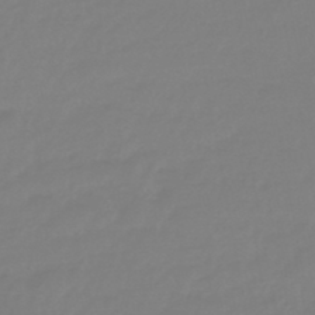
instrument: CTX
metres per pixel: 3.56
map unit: eHb
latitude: -46.0472
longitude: 84.6518
